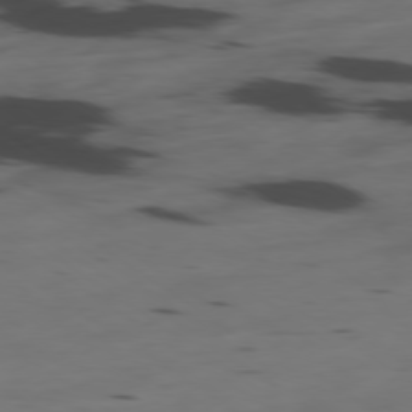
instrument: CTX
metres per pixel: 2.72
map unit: Ap
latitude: -79.3131
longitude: -62.1200
